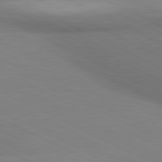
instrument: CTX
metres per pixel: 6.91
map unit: lApd
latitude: 81.2348
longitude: 162.3495
